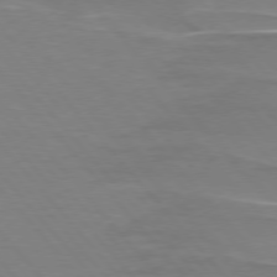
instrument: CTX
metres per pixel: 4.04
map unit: lApd
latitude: 75.8583
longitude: -80.8758
